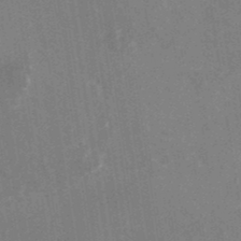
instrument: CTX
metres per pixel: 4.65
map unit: Nhu
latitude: -25.5021
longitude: -73.2159
